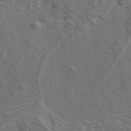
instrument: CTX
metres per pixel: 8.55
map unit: eAb
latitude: 43.5182
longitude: 111.5588
